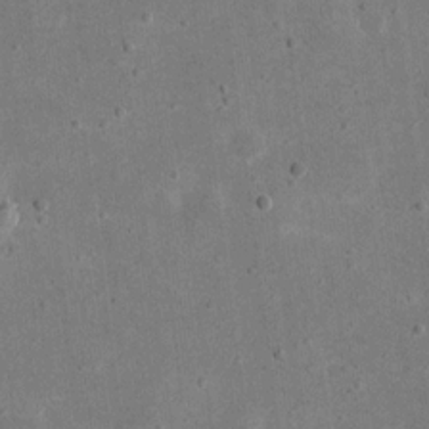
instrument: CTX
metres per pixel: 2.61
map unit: eHh
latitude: 18.5923
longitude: -71.1592
